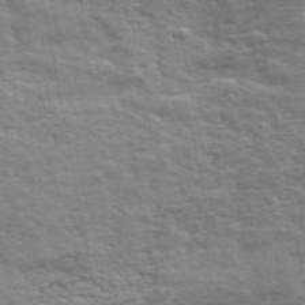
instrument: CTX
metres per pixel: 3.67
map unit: ANa
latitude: 48.5357
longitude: -76.5356
